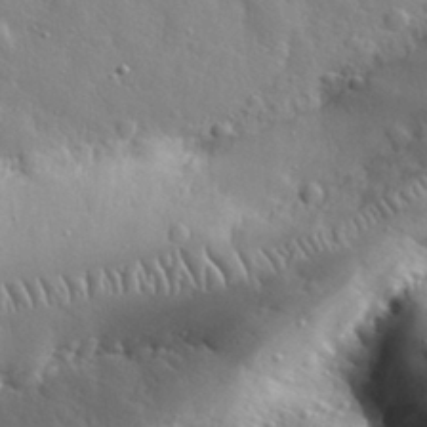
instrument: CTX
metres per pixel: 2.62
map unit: eHh
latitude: 30.4601
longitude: -78.8380
